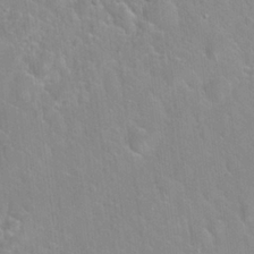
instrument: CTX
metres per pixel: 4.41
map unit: Hto
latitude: 21.8395
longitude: -52.2334
